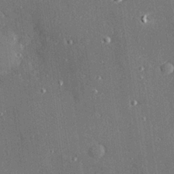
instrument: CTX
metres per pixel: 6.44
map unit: Hve
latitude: 27.1781
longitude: -90.3845
